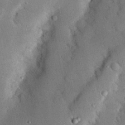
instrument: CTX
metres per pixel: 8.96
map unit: Nhu
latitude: 24.2333
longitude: -73.1781
